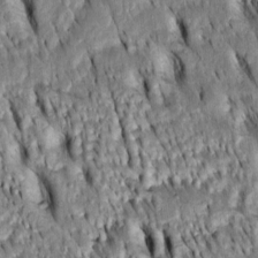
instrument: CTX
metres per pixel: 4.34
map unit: Htu
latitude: -3.8989
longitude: 151.2753
